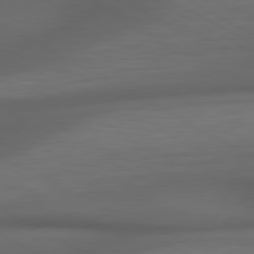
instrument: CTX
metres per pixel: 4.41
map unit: Hpe
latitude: 79.1026
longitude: -119.5749
